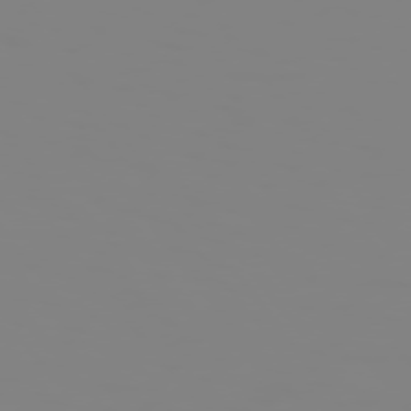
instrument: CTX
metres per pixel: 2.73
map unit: Hpe
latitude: 74.6679
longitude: -127.3482
